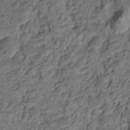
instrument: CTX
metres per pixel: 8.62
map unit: HNhu
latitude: -21.3131
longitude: 85.4265
